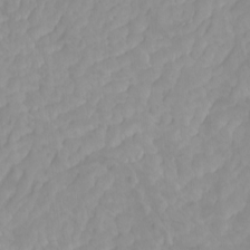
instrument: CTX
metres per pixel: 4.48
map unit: Htu
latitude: -4.0283
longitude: -73.0837
